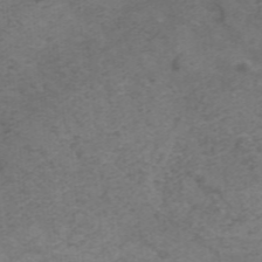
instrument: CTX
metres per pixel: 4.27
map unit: ANa
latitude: 43.1781
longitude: 25.9178
